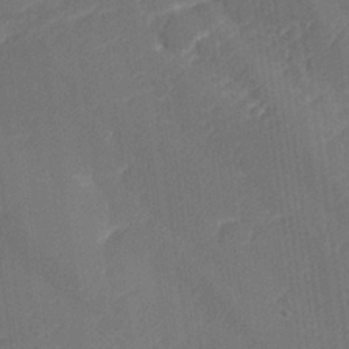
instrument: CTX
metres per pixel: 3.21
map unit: lHvf
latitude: 25.1970
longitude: 141.5210
